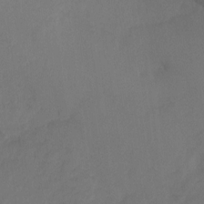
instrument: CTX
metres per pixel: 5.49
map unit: Ht
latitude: -10.1795
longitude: -35.1025
